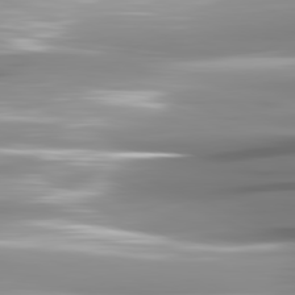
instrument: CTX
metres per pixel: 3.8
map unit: lApd
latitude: 81.6883
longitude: -142.7624
